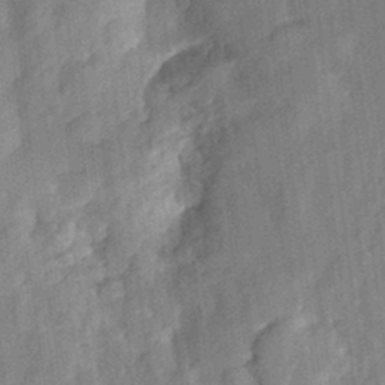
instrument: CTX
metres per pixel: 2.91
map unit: Aa
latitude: 23.1403
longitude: -150.6490
